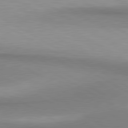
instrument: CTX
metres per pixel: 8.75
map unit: lApd
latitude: 80.7624
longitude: 158.9352
